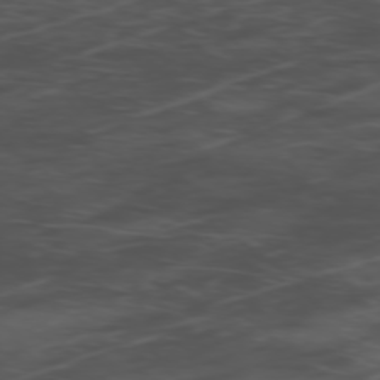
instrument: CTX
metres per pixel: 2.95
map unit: Ap
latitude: -76.6896
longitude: -66.6868
